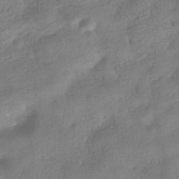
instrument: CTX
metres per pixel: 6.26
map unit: HNhu
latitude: -40.9353
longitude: 98.4062
